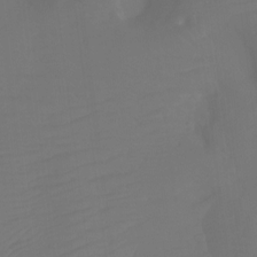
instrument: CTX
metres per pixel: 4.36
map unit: Htu
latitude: -13.0298
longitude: -45.6505
